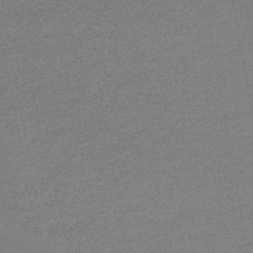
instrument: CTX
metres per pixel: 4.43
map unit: HNb
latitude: -48.0661
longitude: 57.1431
